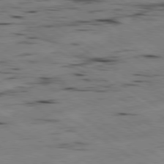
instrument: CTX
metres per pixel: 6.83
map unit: Hpe
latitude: -80.2740
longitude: 23.9556
